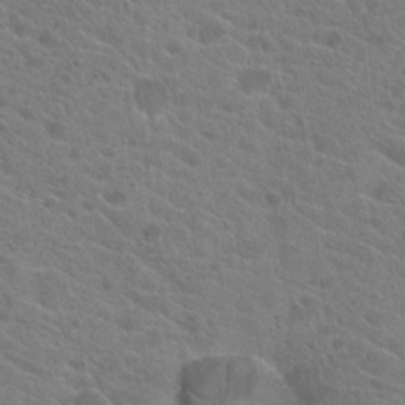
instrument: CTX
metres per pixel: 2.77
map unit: Hto
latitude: 21.8584
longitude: -39.4048
